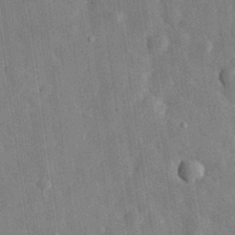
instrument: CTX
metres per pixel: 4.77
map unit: eHh
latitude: 30.9136
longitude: -77.8772
